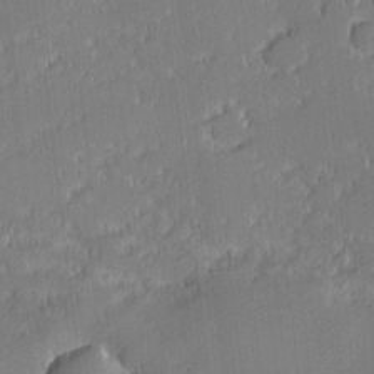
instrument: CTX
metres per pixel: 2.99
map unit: eHh
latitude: -2.2739
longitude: -82.8946
